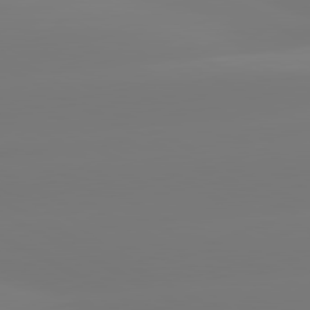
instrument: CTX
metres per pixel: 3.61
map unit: lApd
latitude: 80.9703
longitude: -156.1955
